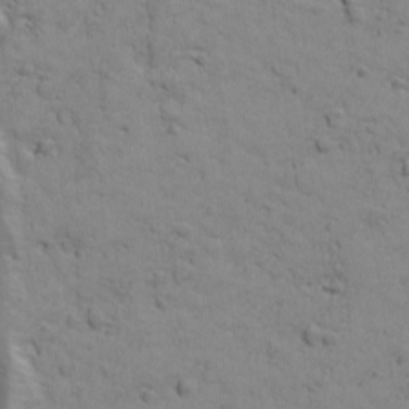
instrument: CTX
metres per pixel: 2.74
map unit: Ave
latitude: 18.4790
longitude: -132.6679
